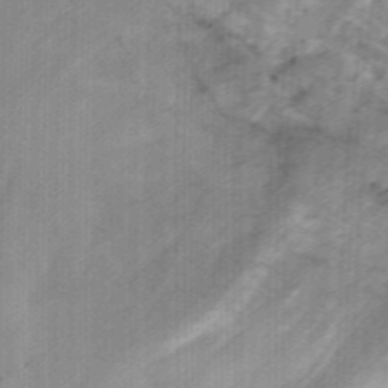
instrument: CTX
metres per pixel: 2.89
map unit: Hto
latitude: 9.6505
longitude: -35.6694
